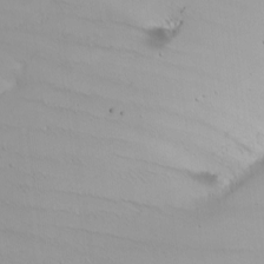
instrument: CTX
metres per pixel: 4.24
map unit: Nhu
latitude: -4.9541
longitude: -92.8191
